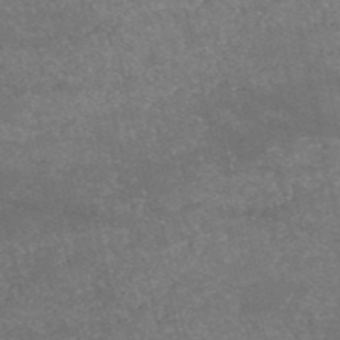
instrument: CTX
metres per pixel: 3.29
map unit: HNb
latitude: -53.1242
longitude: -38.6301
